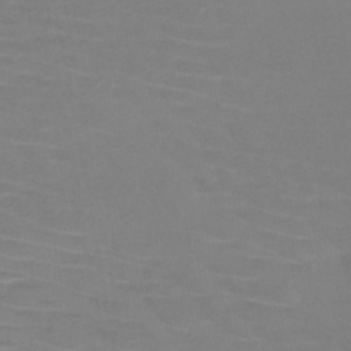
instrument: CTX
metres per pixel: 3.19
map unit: HNb
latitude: -46.5384
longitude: -43.6883
